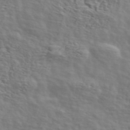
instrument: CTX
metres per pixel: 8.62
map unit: ANa
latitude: 47.4049
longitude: -83.1781
